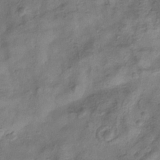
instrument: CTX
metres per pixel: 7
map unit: eHb
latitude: -33.5966
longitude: 75.4077
